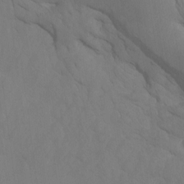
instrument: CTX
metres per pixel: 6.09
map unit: Htu
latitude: -10.4062
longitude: -73.3671
